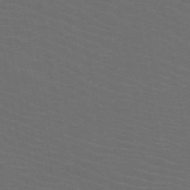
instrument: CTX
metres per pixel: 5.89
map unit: HNb
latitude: -49.5777
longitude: -46.1389
